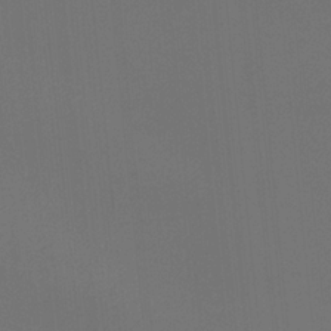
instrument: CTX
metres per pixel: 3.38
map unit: Ht
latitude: -4.6140
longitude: -62.5735
